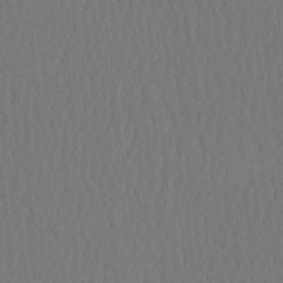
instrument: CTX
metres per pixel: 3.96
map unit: HNhu
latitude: -3.2186
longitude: 13.1998
